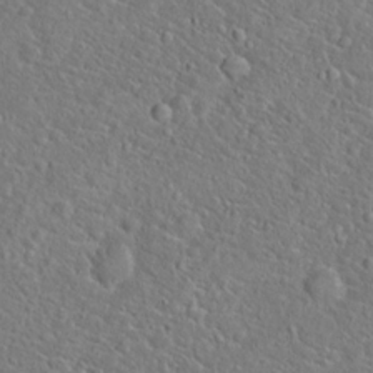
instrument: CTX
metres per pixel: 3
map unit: Hto
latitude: 20.3090
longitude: -44.6868
